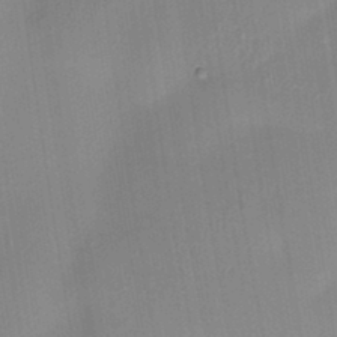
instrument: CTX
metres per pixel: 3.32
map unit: HNhu
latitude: 3.2726
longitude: -7.4993
